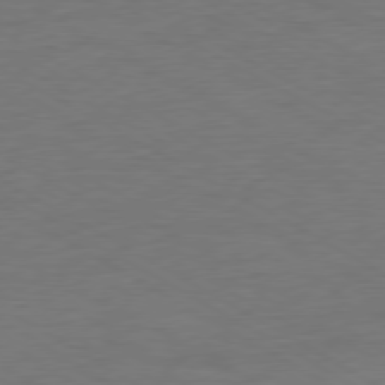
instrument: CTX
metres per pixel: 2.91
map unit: Ap
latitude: -76.7652
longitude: -76.4601
